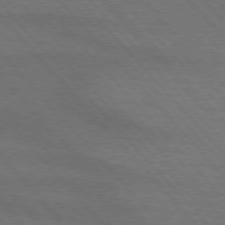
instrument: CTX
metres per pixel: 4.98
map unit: lApd
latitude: 75.2537
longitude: -81.5371
